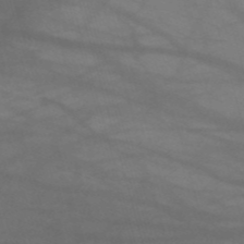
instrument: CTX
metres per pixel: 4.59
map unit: HNb
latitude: -53.5021
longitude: -49.9528
